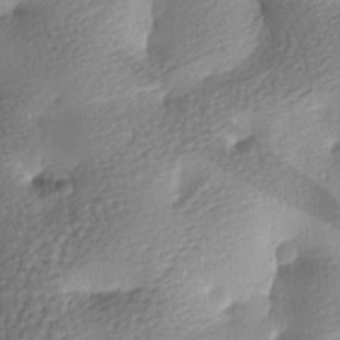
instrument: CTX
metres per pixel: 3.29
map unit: lAa
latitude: -8.5385
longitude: -127.3671
